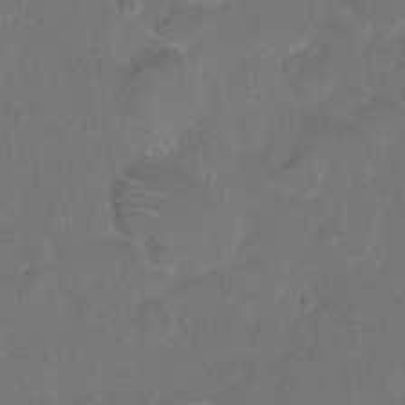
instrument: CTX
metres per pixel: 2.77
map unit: Hto
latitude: 4.8002
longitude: -61.4993
